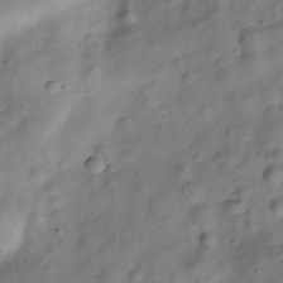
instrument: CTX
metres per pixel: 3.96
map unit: Hve
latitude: -29.1620
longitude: 93.4265
